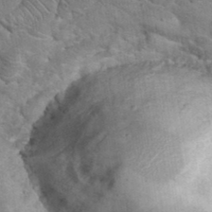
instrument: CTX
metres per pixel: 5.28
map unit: eHh
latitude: 36.0633
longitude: -64.5735
